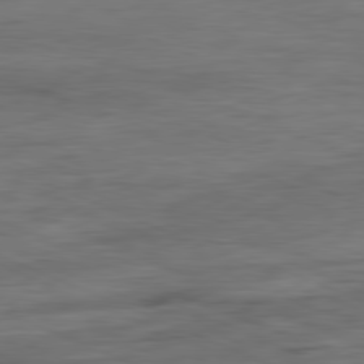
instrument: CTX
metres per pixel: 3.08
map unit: Ap
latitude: -81.4644
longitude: -81.2915
